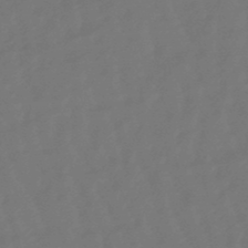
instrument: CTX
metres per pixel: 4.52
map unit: eHb
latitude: -47.3887
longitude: 81.9556
